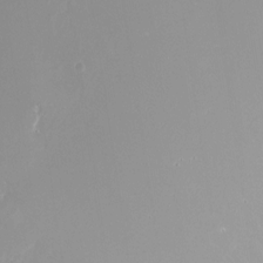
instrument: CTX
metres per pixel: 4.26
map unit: Nhu
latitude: -24.6896
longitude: -72.3657
